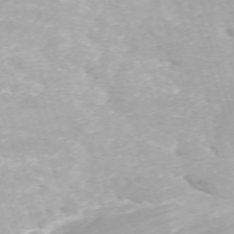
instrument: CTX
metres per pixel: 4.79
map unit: ANa
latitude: 41.4426
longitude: 34.0661
